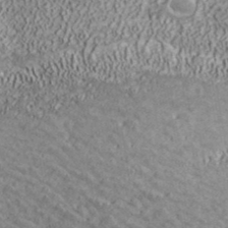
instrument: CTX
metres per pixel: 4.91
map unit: ANa
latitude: 39.2726
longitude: 18.3684
